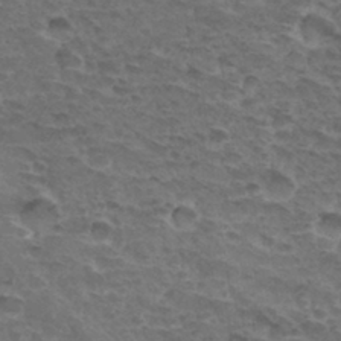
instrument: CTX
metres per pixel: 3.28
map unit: Hto
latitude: 33.6127
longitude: -44.6301
